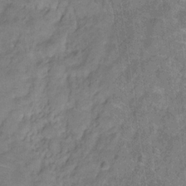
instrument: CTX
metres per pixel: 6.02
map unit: Hve
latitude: -31.3132
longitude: 96.1795
